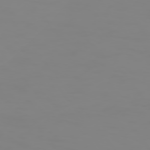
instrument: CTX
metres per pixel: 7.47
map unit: Hpe
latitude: 74.4790
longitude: -127.4238
